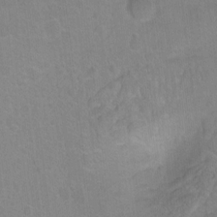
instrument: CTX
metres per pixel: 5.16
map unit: Ht
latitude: -6.3306
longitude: -37.1970
